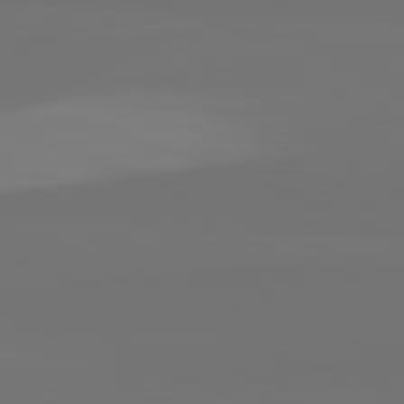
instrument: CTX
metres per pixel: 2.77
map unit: lApd
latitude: 82.3089
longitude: 154.4440
